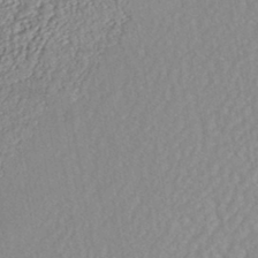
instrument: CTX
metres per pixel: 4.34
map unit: ANa
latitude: -44.8975
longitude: 104.1794
